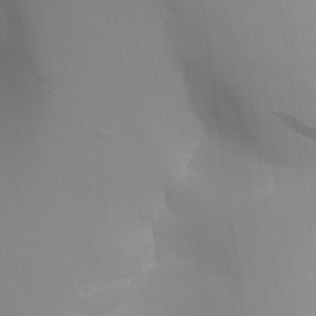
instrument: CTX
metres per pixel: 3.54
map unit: Aa
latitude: 26.7057
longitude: -131.4427
